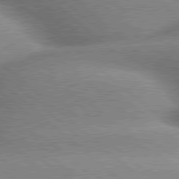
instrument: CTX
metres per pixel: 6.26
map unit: lApd
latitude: 79.7639
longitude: -148.2711
